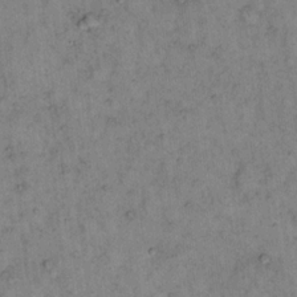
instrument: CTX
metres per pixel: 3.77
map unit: eHh
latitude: 15.3293
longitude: -65.1025
